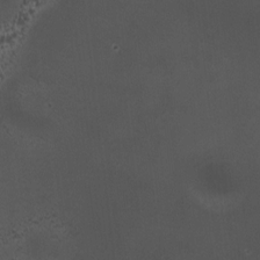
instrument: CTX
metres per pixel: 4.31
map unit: HNhu
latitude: 6.1578
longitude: 9.7478
